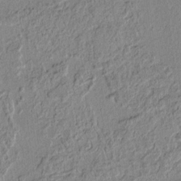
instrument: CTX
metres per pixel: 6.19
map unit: lAvf
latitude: 6.5546
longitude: 168.6896
